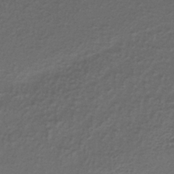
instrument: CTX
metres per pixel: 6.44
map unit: HNb
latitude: -36.9163
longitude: 53.5399
